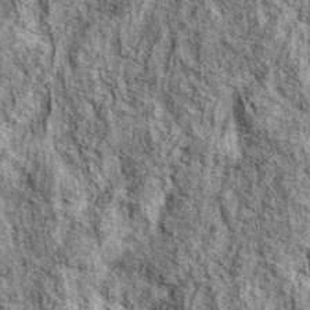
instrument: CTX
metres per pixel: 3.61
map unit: eAb
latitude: 37.8583
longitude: 105.8800
